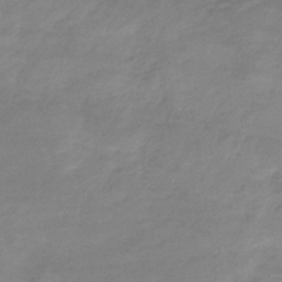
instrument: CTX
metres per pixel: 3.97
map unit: eHb
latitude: -33.6155
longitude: 71.4455
